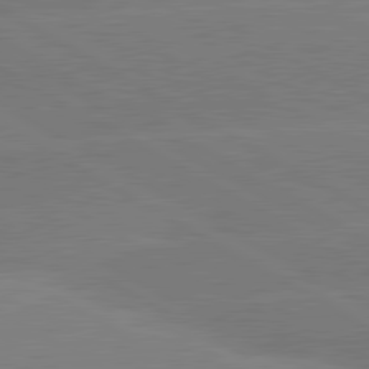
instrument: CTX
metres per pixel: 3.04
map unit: lApd
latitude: 80.8191
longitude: -152.4412
